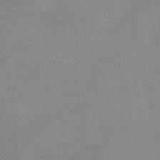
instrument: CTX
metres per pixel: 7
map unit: eAb
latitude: 48.9514
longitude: 103.3888
